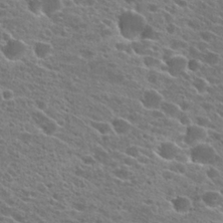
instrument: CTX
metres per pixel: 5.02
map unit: Hto
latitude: 23.8583
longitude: -41.1214
